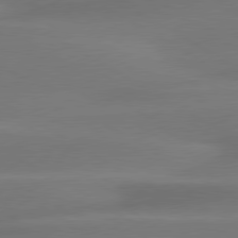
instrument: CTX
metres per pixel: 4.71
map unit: lApd
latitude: 79.9339
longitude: -86.0444
